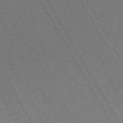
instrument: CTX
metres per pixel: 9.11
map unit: Hpe
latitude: -70.7652
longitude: 10.1795
